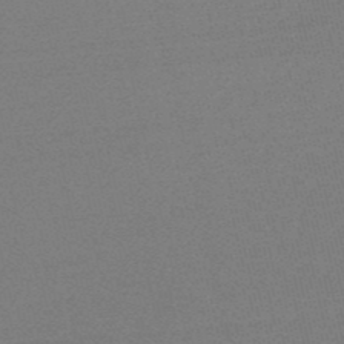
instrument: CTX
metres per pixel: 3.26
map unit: lHb
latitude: -48.8030
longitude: 83.3510
